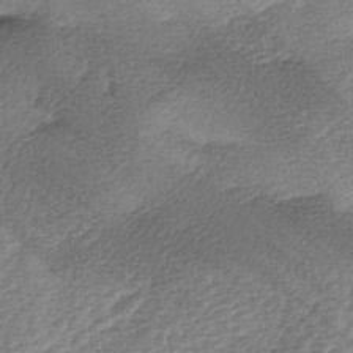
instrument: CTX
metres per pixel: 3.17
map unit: lAa
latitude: -3.5966
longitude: -128.4601
